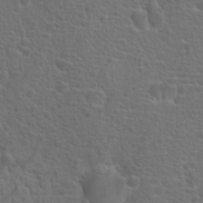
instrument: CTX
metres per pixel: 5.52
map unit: Hto
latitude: 18.6112
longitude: -42.0444
